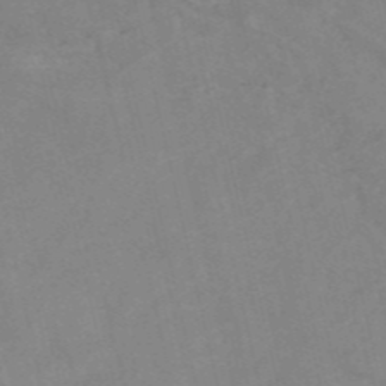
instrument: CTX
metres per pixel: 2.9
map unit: HNb
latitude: -54.2551
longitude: -47.7639
